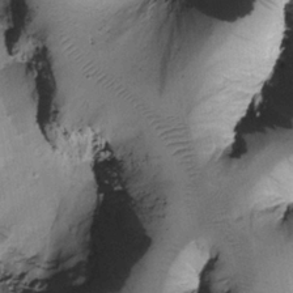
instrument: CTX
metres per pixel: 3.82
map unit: Htu
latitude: -0.3496
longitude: 173.0486
